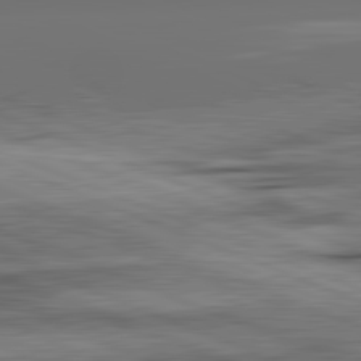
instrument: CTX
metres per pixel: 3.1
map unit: lApd
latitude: 82.1011
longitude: -167.9717
